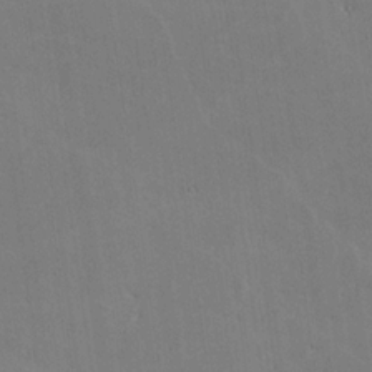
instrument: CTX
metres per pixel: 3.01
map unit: lHvf
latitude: -10.1984
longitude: -102.3656
